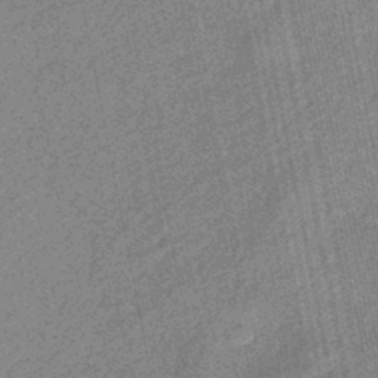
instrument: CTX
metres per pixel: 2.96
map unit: eHb
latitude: -44.4062
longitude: 89.1809
